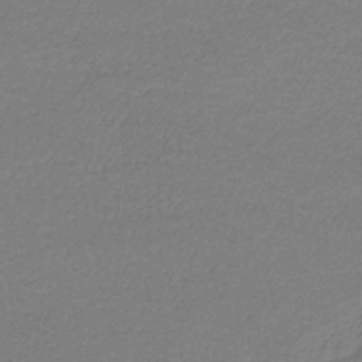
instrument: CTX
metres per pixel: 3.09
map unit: lHb
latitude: -43.8989
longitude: 66.6140
